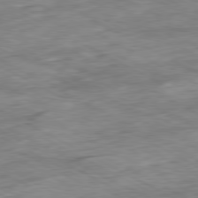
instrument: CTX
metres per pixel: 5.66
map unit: Ap
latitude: -80.9164
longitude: -81.1214
